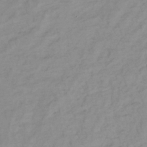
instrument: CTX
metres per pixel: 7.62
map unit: lHb
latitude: -37.0864
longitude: 70.2740
